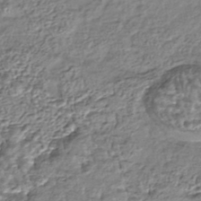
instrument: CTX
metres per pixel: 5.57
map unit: HNhu
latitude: -44.2362
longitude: 106.0283
